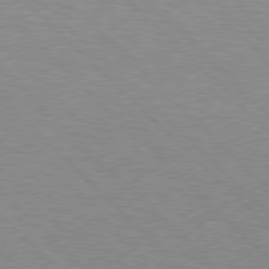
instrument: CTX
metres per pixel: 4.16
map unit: Hpe
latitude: 76.9324
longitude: -156.7246
